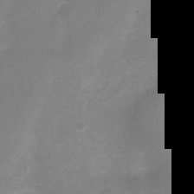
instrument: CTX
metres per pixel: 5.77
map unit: Nhu
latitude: 3.7638
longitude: -25.6504
